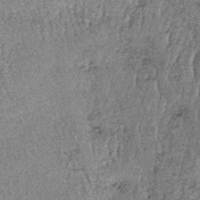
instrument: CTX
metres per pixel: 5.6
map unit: lHb
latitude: -38.5007
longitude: 67.1620
